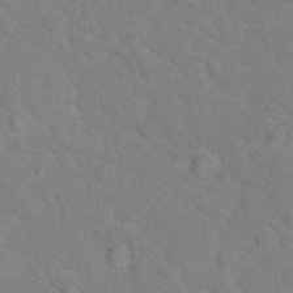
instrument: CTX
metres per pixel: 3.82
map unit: Hto
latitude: 17.7639
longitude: -36.4412
